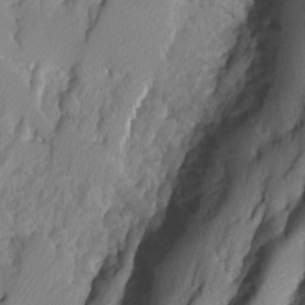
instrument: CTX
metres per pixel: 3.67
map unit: Ave
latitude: -9.8044
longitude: -117.0836
